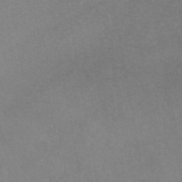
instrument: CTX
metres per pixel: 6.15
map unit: eAb
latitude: 46.8569
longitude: 113.4832
